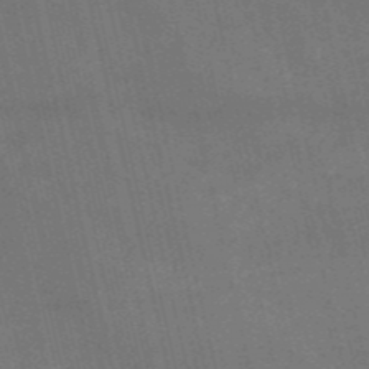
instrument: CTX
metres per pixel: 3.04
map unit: HNb
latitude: -52.7085
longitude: -41.0080
